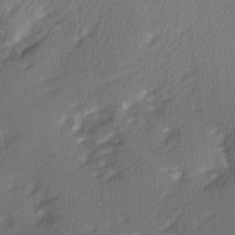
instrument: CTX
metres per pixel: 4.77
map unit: Ave
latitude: 2.5168
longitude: -110.6869
